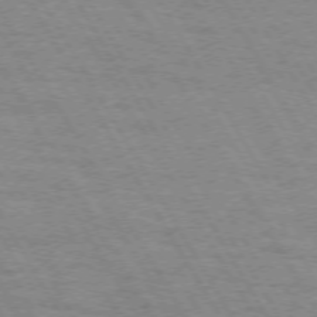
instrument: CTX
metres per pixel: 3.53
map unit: Hpe
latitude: 72.1956
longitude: -123.4615
